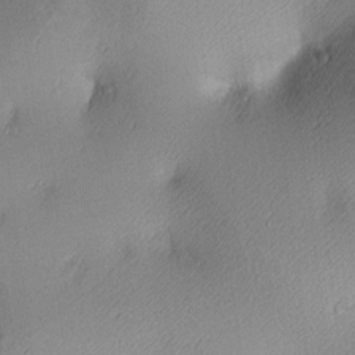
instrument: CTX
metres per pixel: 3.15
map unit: lAa
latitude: 3.8772
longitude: -117.2348
